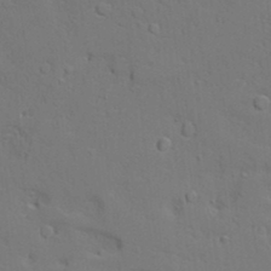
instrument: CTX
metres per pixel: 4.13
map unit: Aa
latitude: 19.6694
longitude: -126.1011
